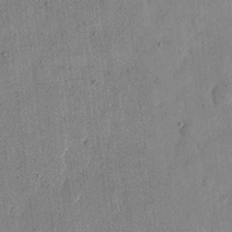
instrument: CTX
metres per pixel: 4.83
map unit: eHh
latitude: 13.1970
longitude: -68.3467
